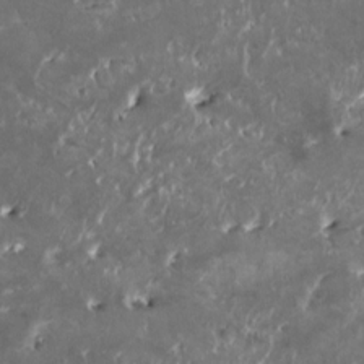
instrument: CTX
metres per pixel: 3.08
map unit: HNhu
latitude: 0.5734
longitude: 5.6722
